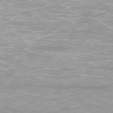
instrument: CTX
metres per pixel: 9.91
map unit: Ap
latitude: -79.3509
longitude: -66.7057
